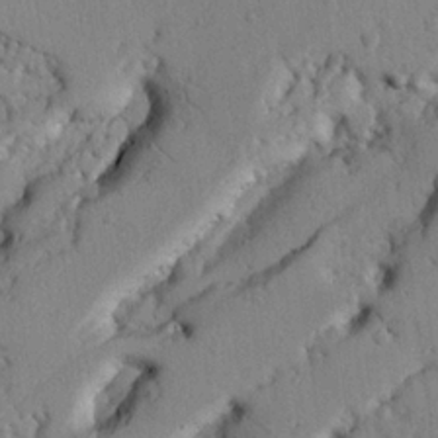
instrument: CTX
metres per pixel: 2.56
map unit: Nhu
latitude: 21.4238
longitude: -76.1766
